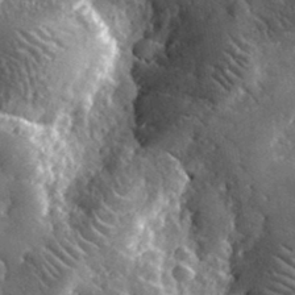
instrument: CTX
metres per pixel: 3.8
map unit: lHvf
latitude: 34.2522
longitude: -87.1970
